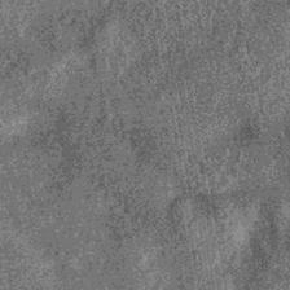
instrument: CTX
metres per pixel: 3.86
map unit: lHb
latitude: -36.5384
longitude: 67.8423
